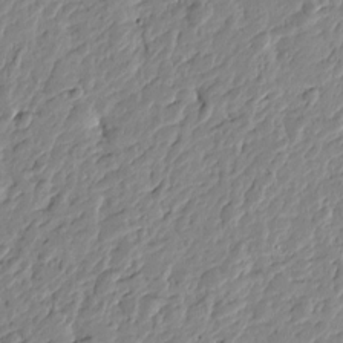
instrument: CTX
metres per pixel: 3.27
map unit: Htu
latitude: -1.4833
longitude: -178.4034
